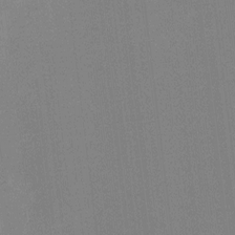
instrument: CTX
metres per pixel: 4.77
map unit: Ht
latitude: -3.5966
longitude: -19.8394
